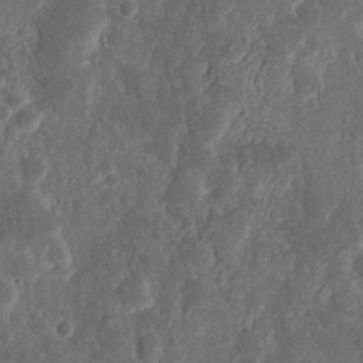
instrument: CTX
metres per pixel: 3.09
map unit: Nhu
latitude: 13.7072
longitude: -73.7072
